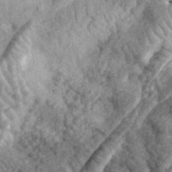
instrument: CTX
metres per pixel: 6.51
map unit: eHh
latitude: 36.2334
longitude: -79.8206
